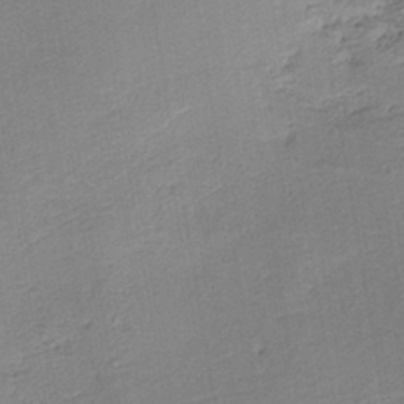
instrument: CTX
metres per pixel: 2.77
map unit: HNb
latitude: -40.5385
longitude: 50.7085
